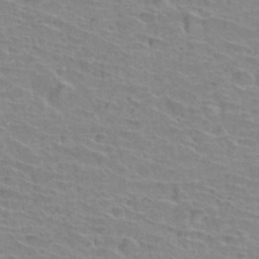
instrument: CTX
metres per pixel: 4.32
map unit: Hto
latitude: 33.7261
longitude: -39.5938
